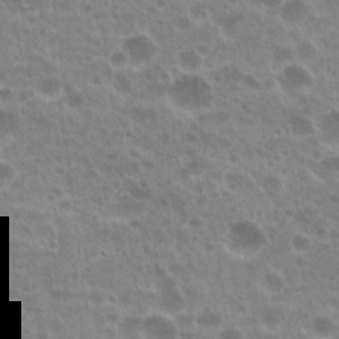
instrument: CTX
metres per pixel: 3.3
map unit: Hto
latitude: 21.0837
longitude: -36.8947
